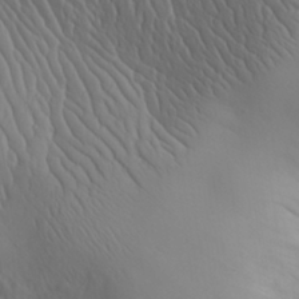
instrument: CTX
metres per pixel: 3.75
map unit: Aa
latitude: 30.6113
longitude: -143.0459
